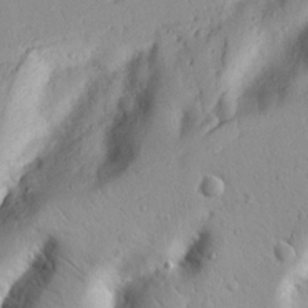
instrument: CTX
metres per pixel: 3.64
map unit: Nhu
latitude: 19.5749
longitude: -77.2159
